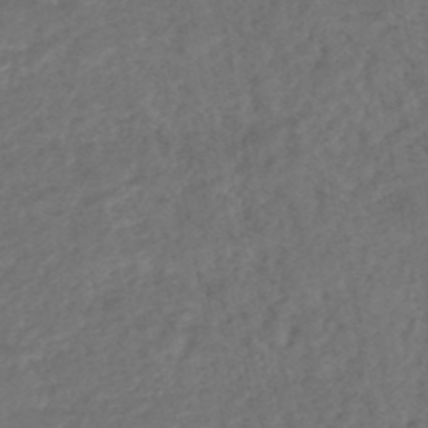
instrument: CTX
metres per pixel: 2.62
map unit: HNhu
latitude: -47.6910
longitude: 97.0298
